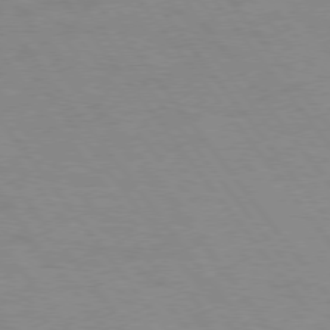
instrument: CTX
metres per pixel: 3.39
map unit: Hpe
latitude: 75.3293
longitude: -143.2348
